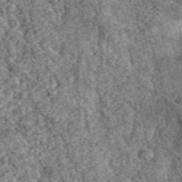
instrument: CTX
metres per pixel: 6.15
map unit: eAb
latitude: 38.5168
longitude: 110.1039
